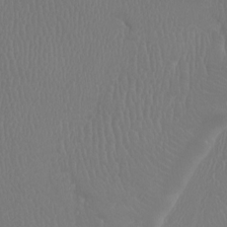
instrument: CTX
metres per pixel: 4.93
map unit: Ht
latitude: -1.6344
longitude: -16.3467
